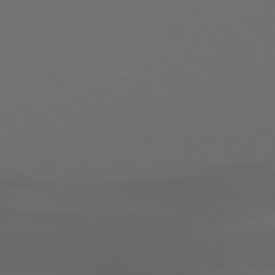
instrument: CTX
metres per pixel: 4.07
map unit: Hpe
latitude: 77.9717
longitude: -165.6694
